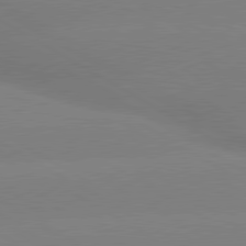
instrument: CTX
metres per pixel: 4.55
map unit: lApd
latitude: 80.3656
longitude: -146.4412
